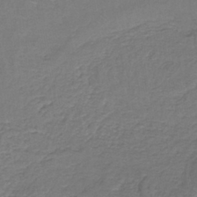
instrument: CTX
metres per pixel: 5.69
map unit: lHb
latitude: -39.4832
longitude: 60.9353
